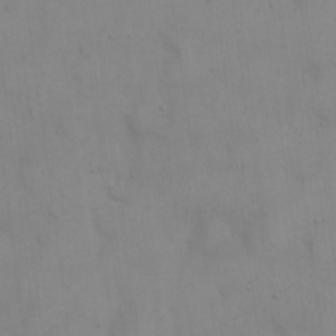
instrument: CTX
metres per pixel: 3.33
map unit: eHh
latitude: 20.8002
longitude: -61.4426
